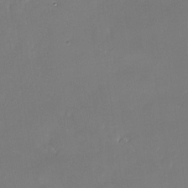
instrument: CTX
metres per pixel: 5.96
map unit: Nhe
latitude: -27.5021
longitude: -109.8583
